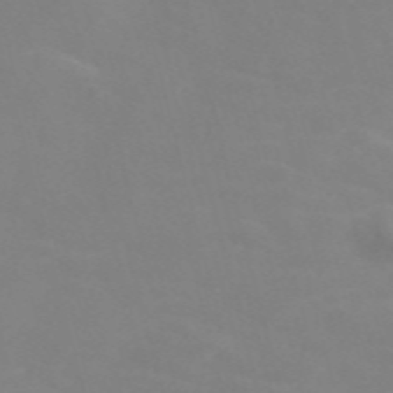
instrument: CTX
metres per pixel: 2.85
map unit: Nve
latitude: -57.9556
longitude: 60.0094
